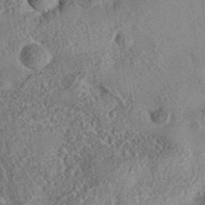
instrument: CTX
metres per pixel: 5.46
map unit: eAb
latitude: 35.7638
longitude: 109.2376
